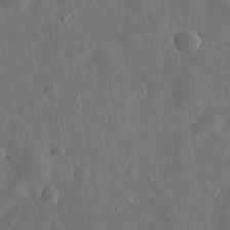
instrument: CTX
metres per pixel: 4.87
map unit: eHh
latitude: 31.8206
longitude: -78.3845
